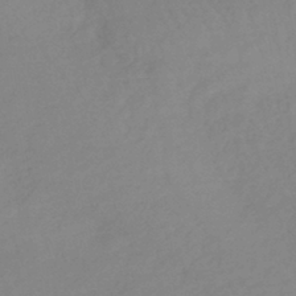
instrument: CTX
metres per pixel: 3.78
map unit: lHb
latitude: -36.4629
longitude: 68.9352
